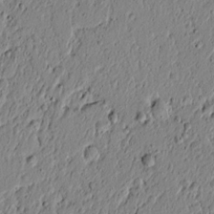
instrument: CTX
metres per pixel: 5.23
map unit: lAvf
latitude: 5.5371
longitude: 164.9164
